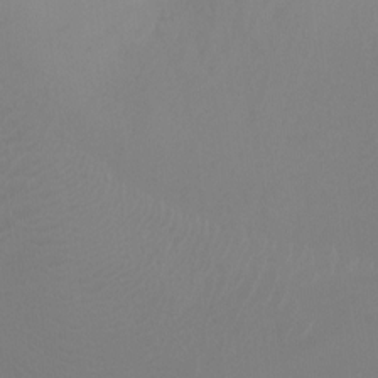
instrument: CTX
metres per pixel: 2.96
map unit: Ht
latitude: -9.5210
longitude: -32.3845
